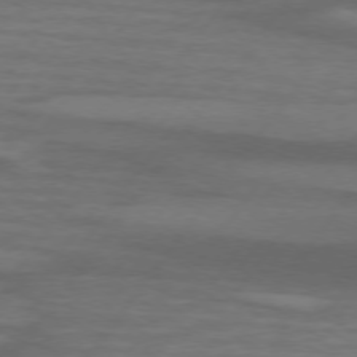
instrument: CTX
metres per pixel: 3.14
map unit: lApd
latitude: 74.3656
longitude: -78.5924
